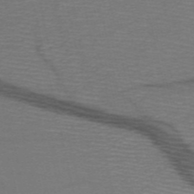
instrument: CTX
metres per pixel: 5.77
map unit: HNb
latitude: -52.8785
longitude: -46.0255
